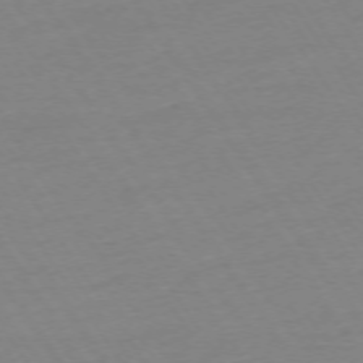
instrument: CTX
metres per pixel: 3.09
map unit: Ap
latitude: -73.9556
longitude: -81.3671
